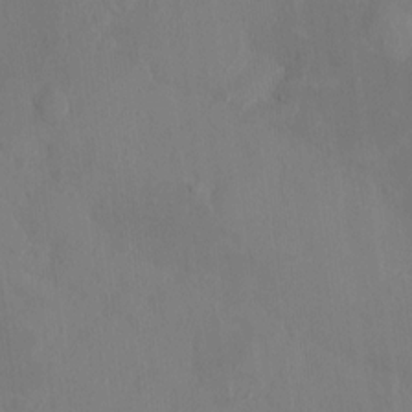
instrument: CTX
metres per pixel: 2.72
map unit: HNhu
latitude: 6.6113
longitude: -3.7827
